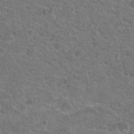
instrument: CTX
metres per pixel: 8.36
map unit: Hto
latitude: 18.8002
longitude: -34.4223
